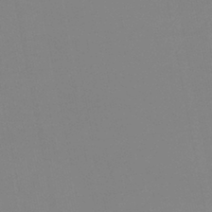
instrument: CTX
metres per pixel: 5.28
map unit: eHb
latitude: -37.2187
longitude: 74.5952
